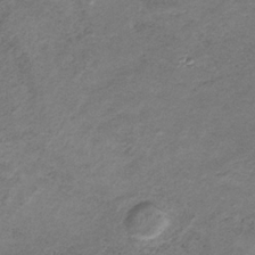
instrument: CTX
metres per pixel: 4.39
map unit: HNb
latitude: -32.3496
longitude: 61.3132
